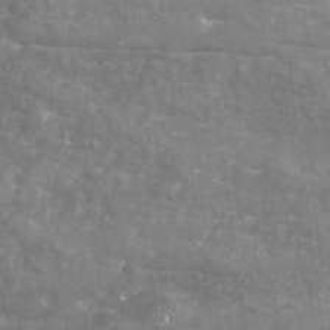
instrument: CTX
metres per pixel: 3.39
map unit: Nhu
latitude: -19.3699
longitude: -56.9135
